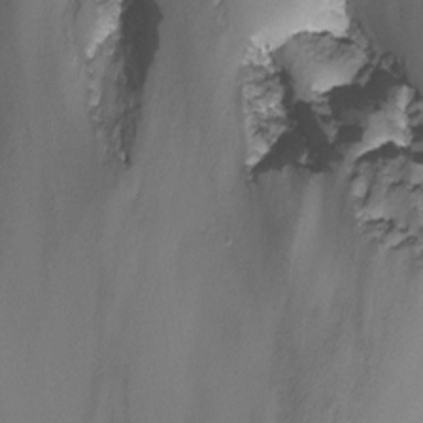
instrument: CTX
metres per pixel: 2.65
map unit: Nhu
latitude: -12.1039
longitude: -49.9339
